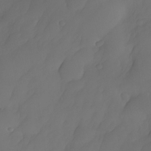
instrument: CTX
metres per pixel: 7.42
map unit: Nhe
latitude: -33.6533
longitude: -145.1025
